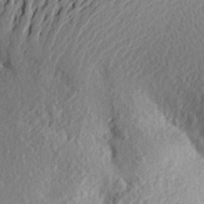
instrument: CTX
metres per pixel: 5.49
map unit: Aa
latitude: 24.0822
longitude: -150.5923
